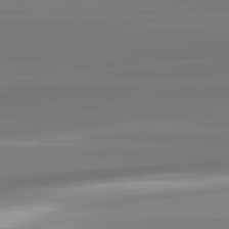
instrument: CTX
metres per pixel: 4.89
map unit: lApd
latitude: 82.6679
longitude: -136.6869
